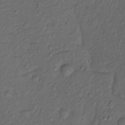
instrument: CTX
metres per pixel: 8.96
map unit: Nhu
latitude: 12.8380
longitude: -28.7813
